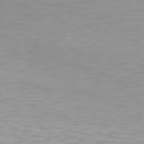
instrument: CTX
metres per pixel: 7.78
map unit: Hpe
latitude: 78.0822
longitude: -169.1025
